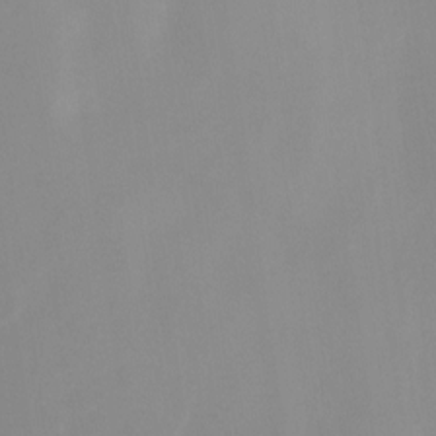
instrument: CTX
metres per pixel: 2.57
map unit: Ht
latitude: -12.0094
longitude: -48.7435
